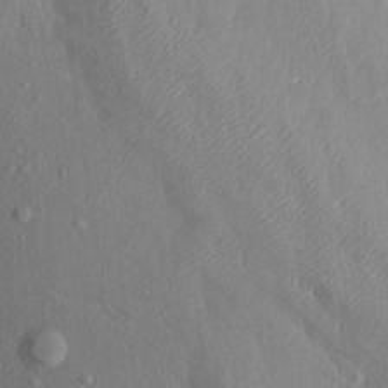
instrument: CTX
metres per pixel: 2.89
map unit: Aa
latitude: 15.8017
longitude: -145.8394
